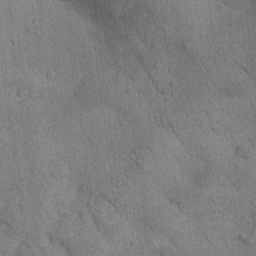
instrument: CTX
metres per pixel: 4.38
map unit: Htu
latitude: 0.1766
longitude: 174.5762
